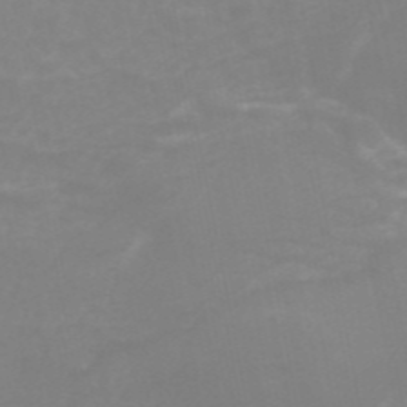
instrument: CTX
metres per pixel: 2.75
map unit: ANa
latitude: 44.7057
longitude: 29.4454
